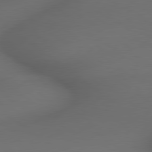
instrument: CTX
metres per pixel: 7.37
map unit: lApd
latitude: 79.3671
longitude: -173.4993
